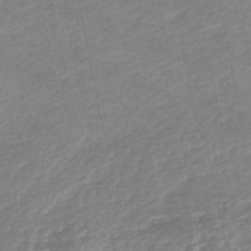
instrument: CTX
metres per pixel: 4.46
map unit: HNb
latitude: -48.7841
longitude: 58.7841
